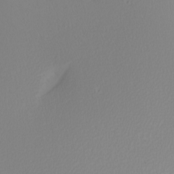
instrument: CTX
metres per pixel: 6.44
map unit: Nhu
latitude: -7.5210
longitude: -95.8395
